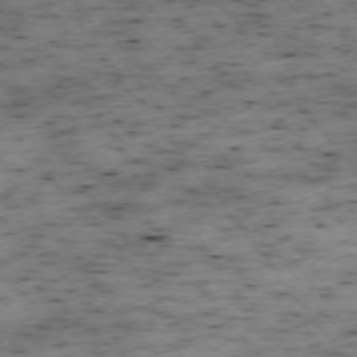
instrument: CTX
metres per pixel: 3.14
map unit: Ap
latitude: -74.1039
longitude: -73.1593
